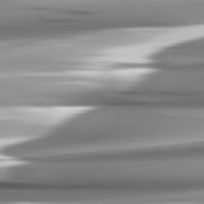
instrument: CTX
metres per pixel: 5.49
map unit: lApd
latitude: 82.6301
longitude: -140.0822
